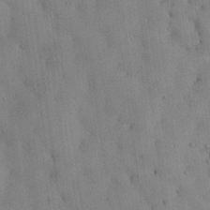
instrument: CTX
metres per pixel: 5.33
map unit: Aa
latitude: 25.3670
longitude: -137.5749
